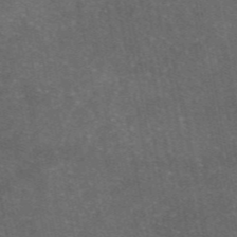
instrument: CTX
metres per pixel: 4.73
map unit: eAb
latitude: 46.4223
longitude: 119.4643
